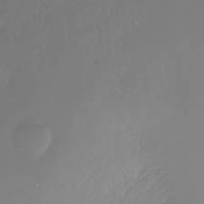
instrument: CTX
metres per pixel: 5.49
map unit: Nhe
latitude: -34.4629
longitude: -89.1404
